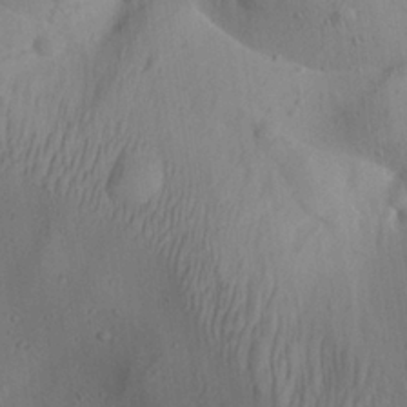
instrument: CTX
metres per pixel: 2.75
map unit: Aa
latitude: 22.8002
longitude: -137.4994
